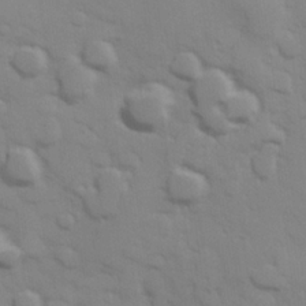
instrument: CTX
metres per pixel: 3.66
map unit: Hve
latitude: 25.8583
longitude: 148.0094
